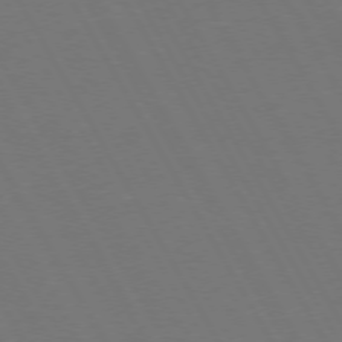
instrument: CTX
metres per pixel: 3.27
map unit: Hpe
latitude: 73.0837
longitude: -127.4993
